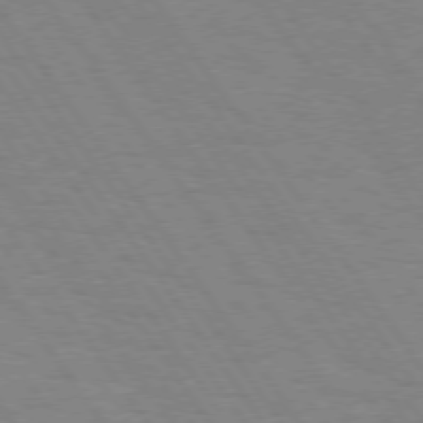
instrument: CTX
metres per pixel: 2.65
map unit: Hpe
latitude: 74.1956
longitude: -137.3293
